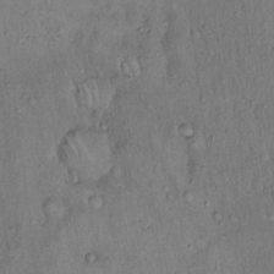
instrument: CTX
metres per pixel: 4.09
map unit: Hto
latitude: 15.7072
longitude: -59.5560
